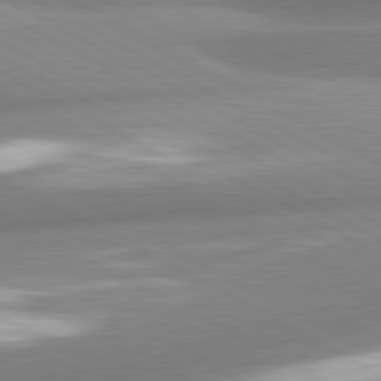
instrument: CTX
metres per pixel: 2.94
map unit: lApd
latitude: 80.7624
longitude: -163.5183
